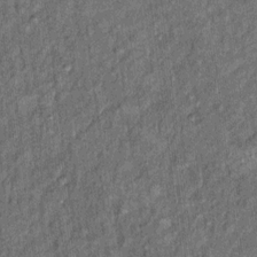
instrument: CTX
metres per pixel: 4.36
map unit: Ht
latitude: 8.3089
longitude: -37.3481
